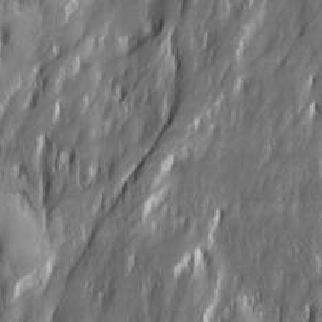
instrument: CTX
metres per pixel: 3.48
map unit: Ave
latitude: 15.2726
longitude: -135.4048
